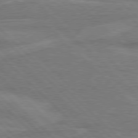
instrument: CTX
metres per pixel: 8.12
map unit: Hpe
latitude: 77.3103
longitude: -151.9906
